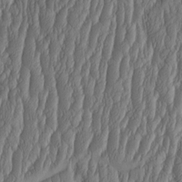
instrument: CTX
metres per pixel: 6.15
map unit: HNhu
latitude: -1.9179
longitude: 13.5777
